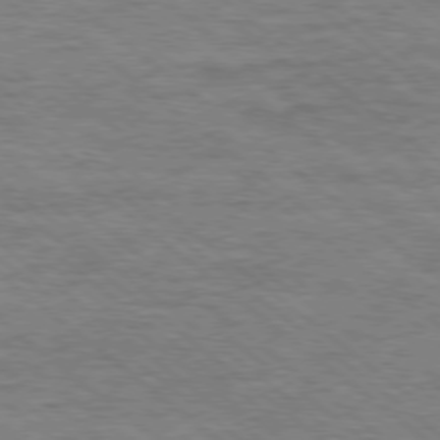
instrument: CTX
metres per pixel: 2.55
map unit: Ap
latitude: -78.9163
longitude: -103.1025
